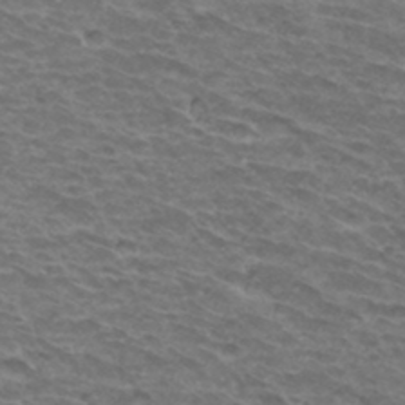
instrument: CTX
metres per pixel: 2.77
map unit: Hto
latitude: 33.7261
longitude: -41.4426
